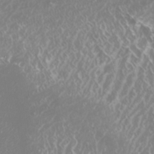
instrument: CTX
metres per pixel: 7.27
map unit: Nhu
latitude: -5.2187
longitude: -74.4034
